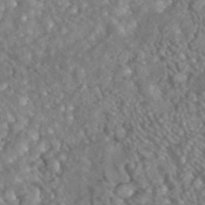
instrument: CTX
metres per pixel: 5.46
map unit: ANa
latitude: 42.4223
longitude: 23.6344
